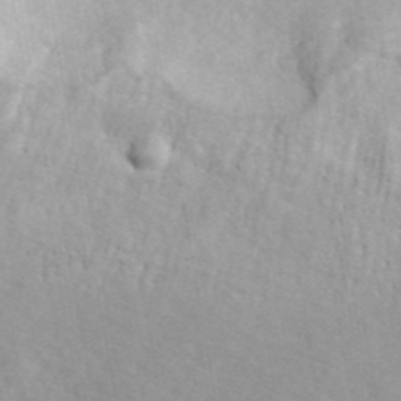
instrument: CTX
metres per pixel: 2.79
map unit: ANa
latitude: 44.9513
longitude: 23.1431
